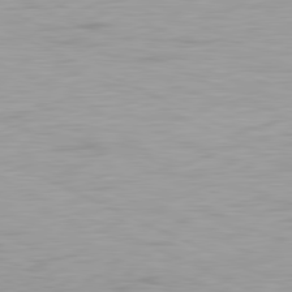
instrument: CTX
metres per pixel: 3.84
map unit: Ap
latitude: -81.5021
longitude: -62.3279
